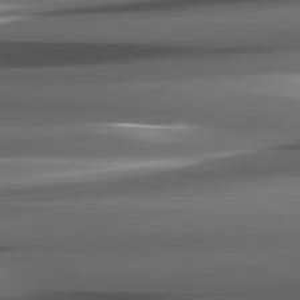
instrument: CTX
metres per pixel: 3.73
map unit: lApd
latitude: 82.2333
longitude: -140.1011
